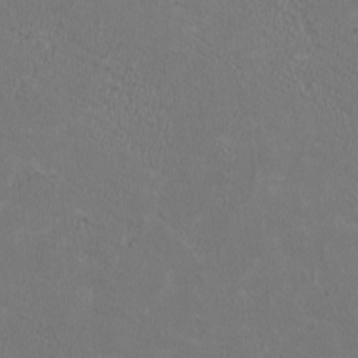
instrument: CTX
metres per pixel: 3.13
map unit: HNhu
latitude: 0.9513
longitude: -0.9891
